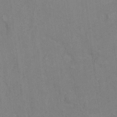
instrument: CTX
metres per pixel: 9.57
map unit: Ht
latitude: 7.7639
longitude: -37.7828
